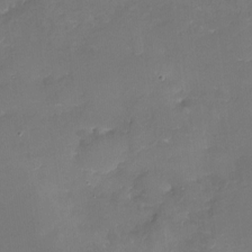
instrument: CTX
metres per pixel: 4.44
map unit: Nhu
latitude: -15.8801
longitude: -52.7435
